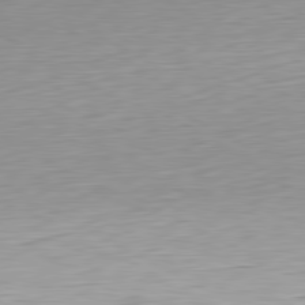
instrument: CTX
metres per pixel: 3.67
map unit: Ap
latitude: -81.3132
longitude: -67.8205
